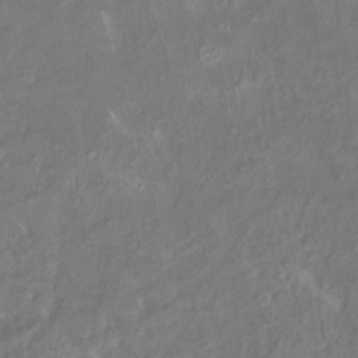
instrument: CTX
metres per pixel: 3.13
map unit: HNhu
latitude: 5.2537
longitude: 9.9556
